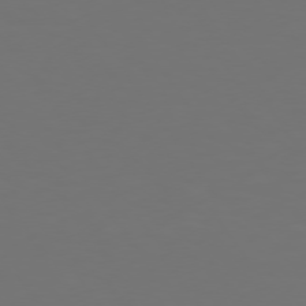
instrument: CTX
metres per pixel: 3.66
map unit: Hpe
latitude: 74.3467
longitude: -124.3278
